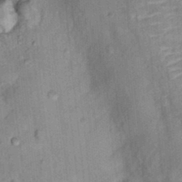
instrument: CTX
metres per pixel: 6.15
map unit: Hto
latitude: 16.2523
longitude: -35.2348
